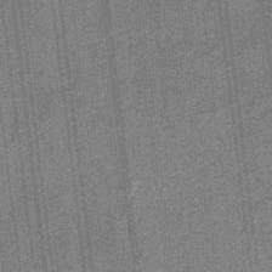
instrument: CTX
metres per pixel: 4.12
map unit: eHb
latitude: -32.3118
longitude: 74.1228
